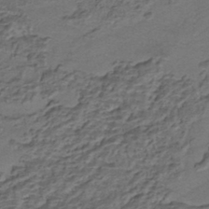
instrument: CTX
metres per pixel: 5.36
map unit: HNhu
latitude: -42.1983
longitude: 107.5210
